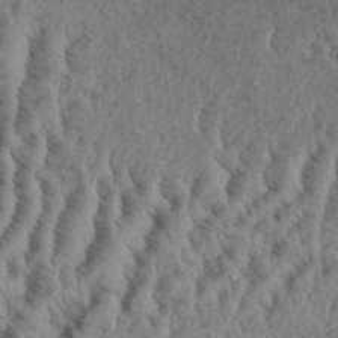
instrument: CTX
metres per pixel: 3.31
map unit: eHh
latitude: 37.4805
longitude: -136.4601
